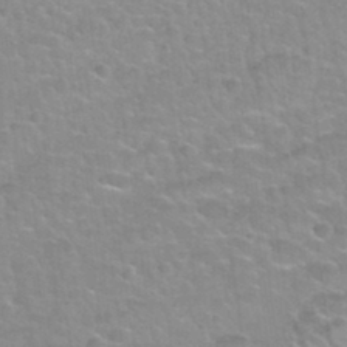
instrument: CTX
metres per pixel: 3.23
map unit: Hto
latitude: 32.7057
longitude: -50.4601
